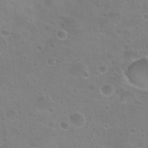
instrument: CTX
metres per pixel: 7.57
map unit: Nhu
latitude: 24.3278
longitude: -51.7071
